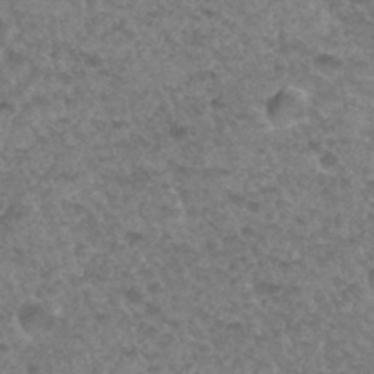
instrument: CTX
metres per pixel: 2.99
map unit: Hto
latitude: 33.5749
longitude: -49.7450
